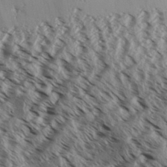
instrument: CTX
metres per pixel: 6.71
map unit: Aa
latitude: 32.0633
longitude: -137.9717
